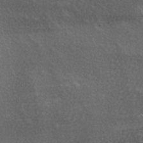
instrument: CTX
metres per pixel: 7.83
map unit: Ave
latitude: 0.1577
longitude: -114.8380
